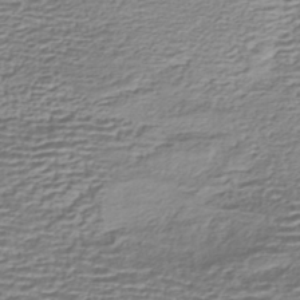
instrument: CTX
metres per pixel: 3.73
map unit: HNhu
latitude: -43.8044
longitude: 102.4251
